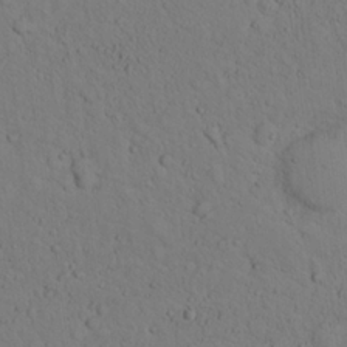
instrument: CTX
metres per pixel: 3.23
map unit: lHvf
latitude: 14.1578
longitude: 177.8422
